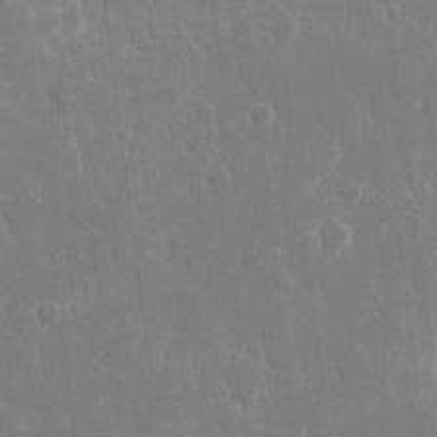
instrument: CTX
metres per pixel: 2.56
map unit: eHh
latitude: 14.1767
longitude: -71.9150
